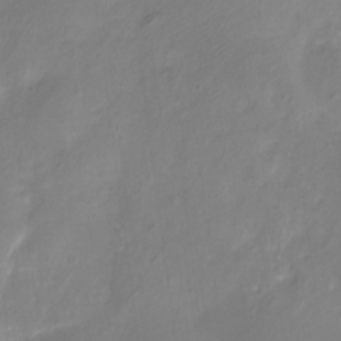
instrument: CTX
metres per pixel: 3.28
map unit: eHh
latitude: -5.8611
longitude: -77.6882
